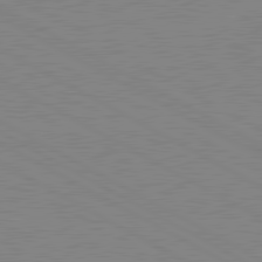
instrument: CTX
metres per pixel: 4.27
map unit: lApd
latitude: 80.7813
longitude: 151.4454
